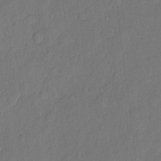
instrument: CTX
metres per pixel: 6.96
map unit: eHh
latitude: 6.1956
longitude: -74.8947
